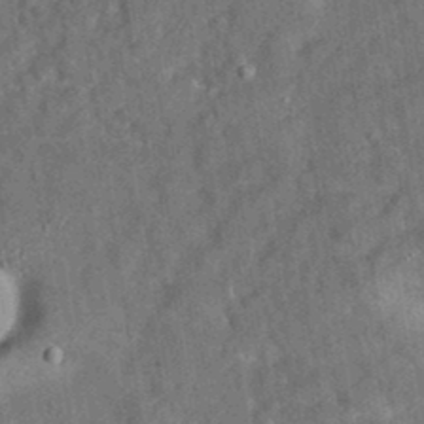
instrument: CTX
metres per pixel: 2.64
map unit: eAb
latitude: 34.8569
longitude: 110.8974
